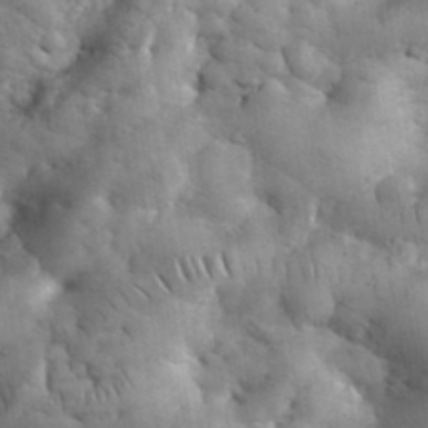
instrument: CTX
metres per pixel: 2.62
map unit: eHh
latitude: 33.5749
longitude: -67.5560
